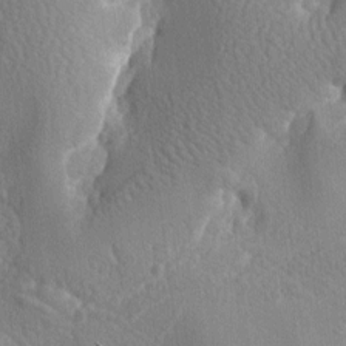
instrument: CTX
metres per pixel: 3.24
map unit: lAa
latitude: -7.3132
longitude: -124.9892
